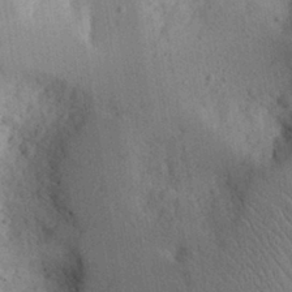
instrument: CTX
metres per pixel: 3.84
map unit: Aa
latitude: 28.8191
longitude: -146.5168
